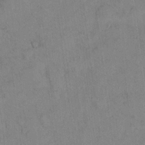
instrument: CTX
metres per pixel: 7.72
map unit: Hto
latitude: 11.6505
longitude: -59.5371
